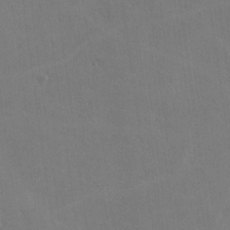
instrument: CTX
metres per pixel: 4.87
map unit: lHvf
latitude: -10.1228
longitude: -102.2333
